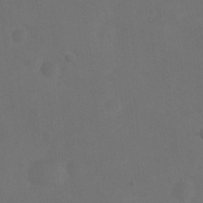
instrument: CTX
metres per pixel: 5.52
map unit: Ht
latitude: 2.0633
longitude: -23.0458
